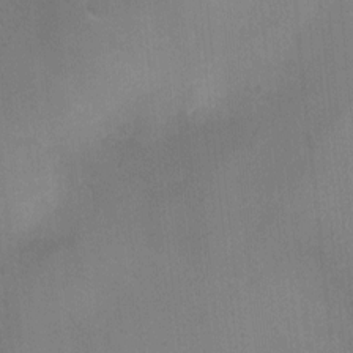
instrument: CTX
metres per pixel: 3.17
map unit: Ht
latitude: -4.5951
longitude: -17.1781
